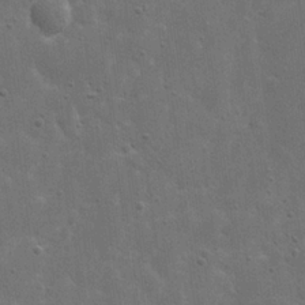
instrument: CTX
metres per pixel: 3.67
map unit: eHh
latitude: 22.1011
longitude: -67.0647
